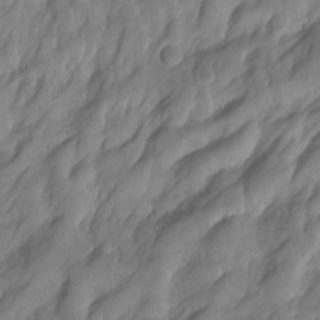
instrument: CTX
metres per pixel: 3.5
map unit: Hto
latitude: -6.9541
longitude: -44.7057
